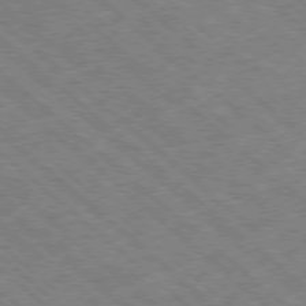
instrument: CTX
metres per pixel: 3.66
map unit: Ap
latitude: -78.6707
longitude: -49.6883
